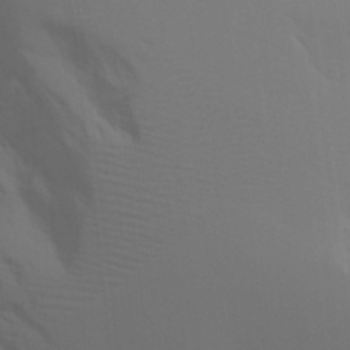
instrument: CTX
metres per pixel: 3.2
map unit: Aa
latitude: 26.7624
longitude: -131.3671
